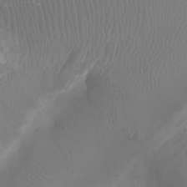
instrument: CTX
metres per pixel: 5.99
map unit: Ht
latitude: 1.5182
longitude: -20.1956
